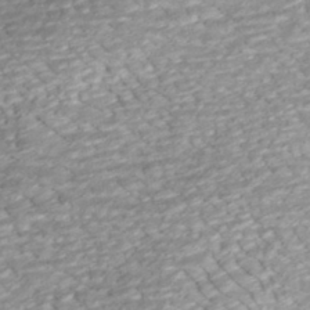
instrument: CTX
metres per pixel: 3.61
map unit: ANa
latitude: -41.8800
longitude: 109.4454
